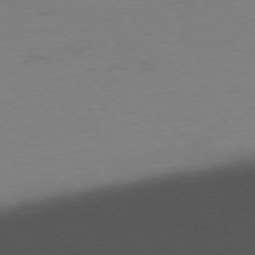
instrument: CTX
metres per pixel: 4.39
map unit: Ap
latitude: -76.1984
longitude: -72.3468
